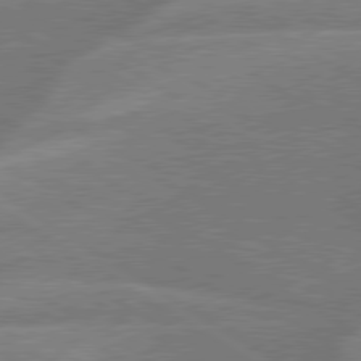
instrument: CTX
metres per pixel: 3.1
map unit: lApd
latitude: 79.4238
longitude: -123.2726
